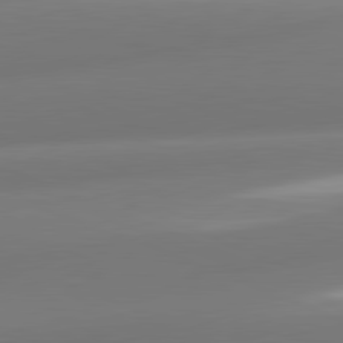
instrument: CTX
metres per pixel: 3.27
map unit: lApd
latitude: 81.4237
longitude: -162.2523
